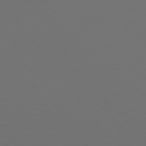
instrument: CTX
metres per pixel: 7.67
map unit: Hpe
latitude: 78.7247
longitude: -175.8961
